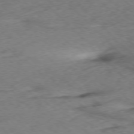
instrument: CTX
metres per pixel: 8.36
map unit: Ap
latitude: -77.5966
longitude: -65.1970
